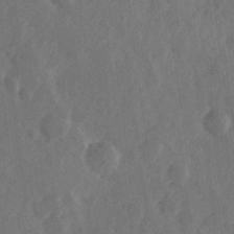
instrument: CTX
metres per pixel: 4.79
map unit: Hve
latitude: 25.4804
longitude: 145.1620
